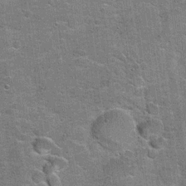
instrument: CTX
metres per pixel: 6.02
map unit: Hto
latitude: 20.2523
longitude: -49.2348
